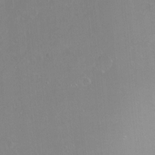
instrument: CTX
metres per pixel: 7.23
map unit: Ht
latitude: -7.3131
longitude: -37.5371
